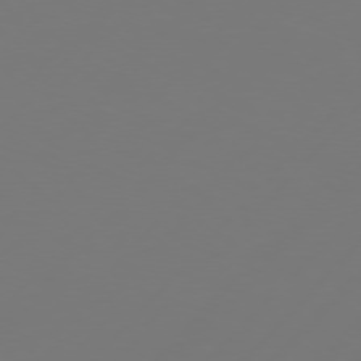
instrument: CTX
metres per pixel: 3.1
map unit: Hpe
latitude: 76.3089
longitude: -137.3482
